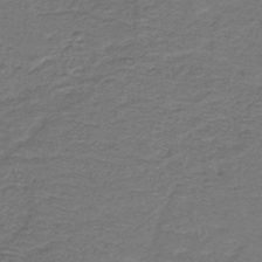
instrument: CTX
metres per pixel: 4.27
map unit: HNb
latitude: -44.4629
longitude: 50.9542
